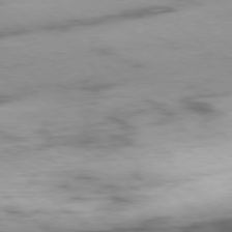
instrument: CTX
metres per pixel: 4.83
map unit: Ap
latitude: -78.0661
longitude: -90.4601
